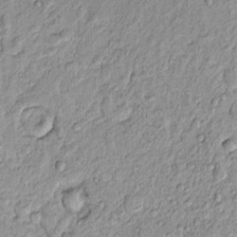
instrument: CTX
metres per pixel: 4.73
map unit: Htu
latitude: -4.8219
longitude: 158.5196
